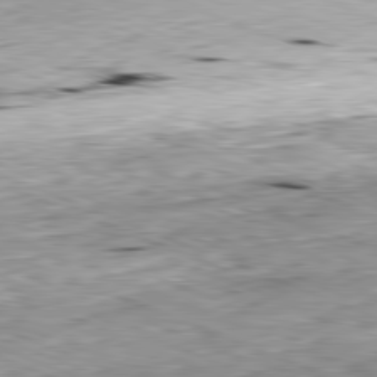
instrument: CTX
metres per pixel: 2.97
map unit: Ap
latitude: -81.9367
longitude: -67.6693
